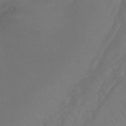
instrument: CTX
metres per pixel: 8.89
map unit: Ht
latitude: -8.7463
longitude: -33.6694
